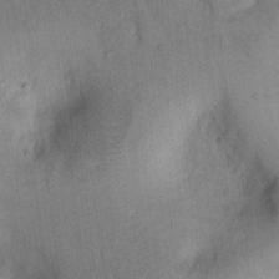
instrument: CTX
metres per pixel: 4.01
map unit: Hto
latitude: 9.0081
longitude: -58.4412
